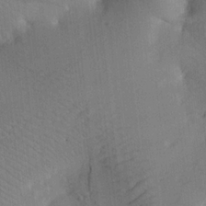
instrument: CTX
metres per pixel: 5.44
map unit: lAa
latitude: 19.0269
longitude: -139.2537
